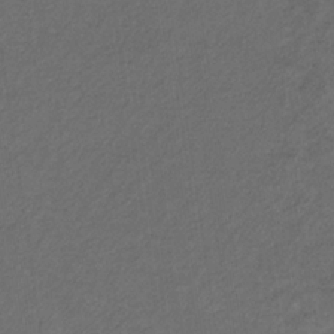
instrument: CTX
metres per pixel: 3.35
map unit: eHb
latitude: -32.3307
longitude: 70.5763
